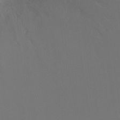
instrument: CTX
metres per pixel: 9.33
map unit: Ht
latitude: -7.4643
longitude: -30.6302
